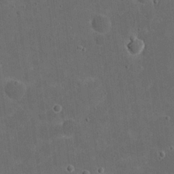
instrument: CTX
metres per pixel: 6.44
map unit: eHh
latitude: 19.8016
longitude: -65.6505
